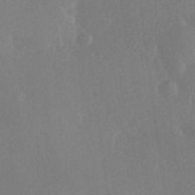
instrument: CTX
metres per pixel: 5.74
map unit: Hve
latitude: 19.2726
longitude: 149.6344
